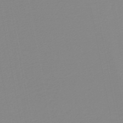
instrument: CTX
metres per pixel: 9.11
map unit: lHb
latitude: -40.8219
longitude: 63.4832
